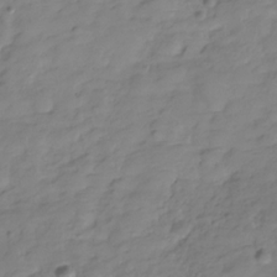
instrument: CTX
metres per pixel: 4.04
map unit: Hve
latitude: -29.6722
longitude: 90.8408
